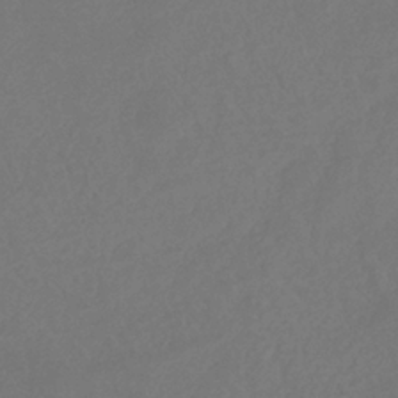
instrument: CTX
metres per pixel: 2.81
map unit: eHb
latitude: -35.3510
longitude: 78.7463
